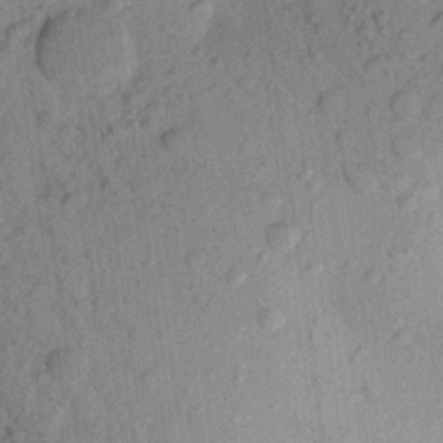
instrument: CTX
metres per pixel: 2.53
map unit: Aa
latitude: 22.7246
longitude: -147.6505
